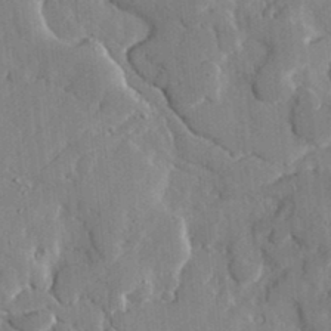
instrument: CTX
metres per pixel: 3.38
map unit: lHvf
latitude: 17.9528
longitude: -113.2159
